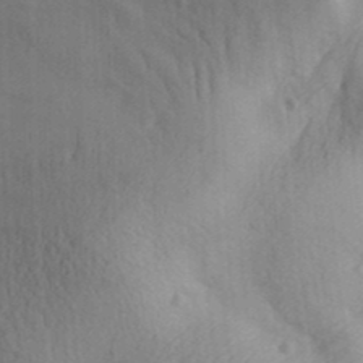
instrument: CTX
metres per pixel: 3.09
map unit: Aa
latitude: 30.2901
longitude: -142.4412
